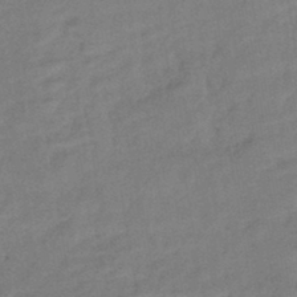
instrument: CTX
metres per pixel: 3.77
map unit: eHb
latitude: -42.3306
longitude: 82.7463
